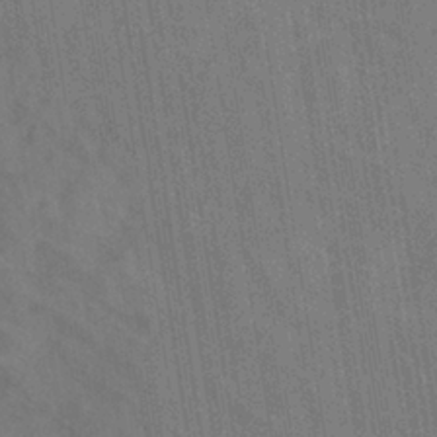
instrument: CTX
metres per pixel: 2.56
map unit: ANa
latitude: -38.2551
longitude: 96.0283
